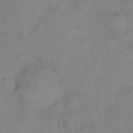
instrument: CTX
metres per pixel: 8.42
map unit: eHh
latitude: 11.8395
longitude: -62.3845
